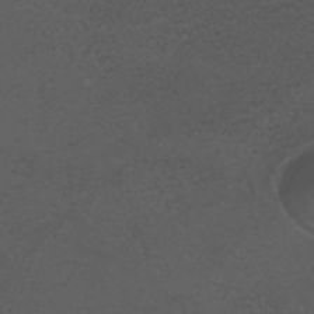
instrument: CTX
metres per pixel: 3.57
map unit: ANa
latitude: 36.3467
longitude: 14.4818
